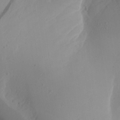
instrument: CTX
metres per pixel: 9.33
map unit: Aa
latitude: 24.6301
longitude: -127.6316
